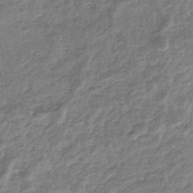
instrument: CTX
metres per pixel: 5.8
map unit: eHb
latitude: -36.2739
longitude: 77.3132
